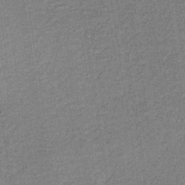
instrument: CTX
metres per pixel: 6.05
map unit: lHb
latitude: -35.9556
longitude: 63.0108
